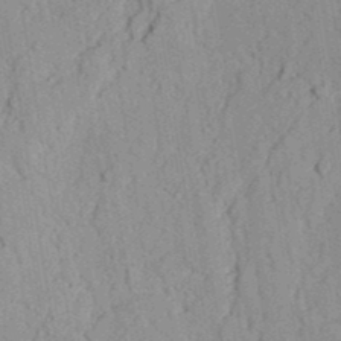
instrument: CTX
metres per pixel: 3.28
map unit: lAvf
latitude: 26.7435
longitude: -109.5938
